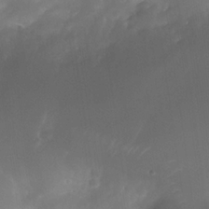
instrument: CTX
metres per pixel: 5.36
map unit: Nhe
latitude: -34.7652
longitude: -145.6694
